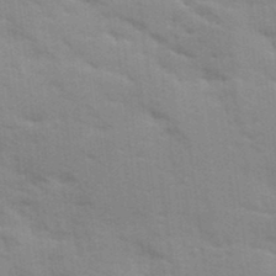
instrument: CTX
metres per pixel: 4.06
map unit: Ave
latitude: 10.8380
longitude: -102.3656
